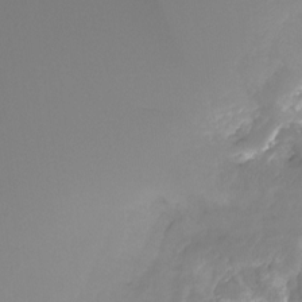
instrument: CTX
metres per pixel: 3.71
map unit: Ht
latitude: -15.6911
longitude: -49.1025
